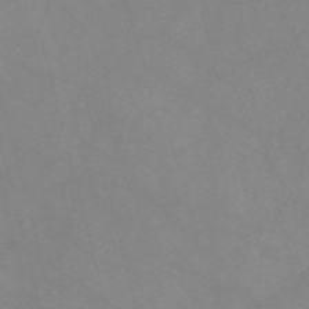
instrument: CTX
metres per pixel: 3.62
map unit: Nve
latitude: -57.7666
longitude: 59.4454
